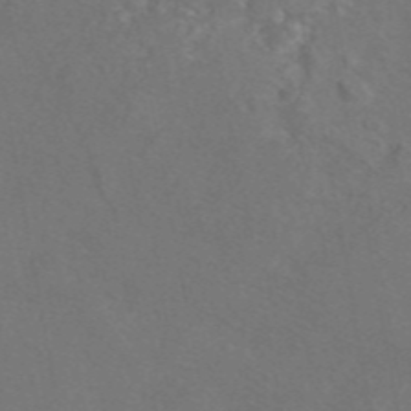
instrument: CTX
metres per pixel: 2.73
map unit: eAb
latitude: 46.0444
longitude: 110.1039
